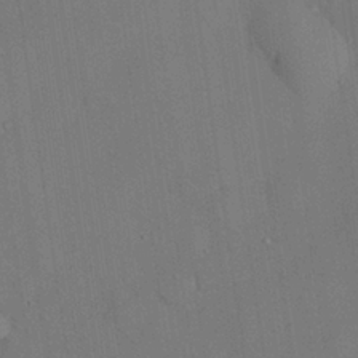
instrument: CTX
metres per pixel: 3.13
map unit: eHh
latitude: 27.3104
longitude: -80.4034
